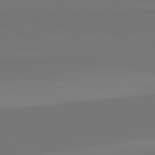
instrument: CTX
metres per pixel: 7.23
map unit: lApd
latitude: 82.6301
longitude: 155.6911
